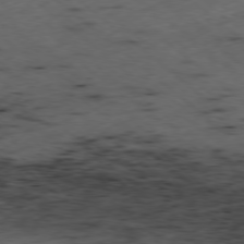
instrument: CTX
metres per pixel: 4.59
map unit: Ap
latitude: -78.6707
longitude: -60.0444
